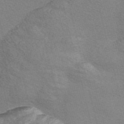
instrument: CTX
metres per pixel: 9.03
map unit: Nve
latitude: -56.4251
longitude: 60.5763
